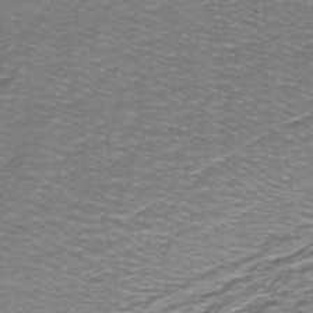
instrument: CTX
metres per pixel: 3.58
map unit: lHb
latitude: -40.5763
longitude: 56.0283
